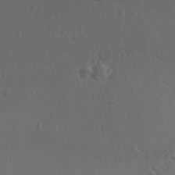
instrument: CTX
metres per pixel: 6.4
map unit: lAvf
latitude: -9.1242
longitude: -121.3104
